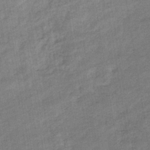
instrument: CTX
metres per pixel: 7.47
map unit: eHb
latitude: -36.3873
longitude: 77.7667
